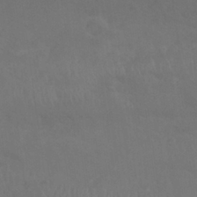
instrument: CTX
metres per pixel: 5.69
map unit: Nhu
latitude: 26.6302
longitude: -54.3278
